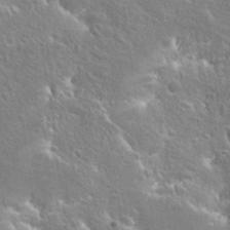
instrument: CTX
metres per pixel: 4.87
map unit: Hto
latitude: 25.7260
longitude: -45.3104
